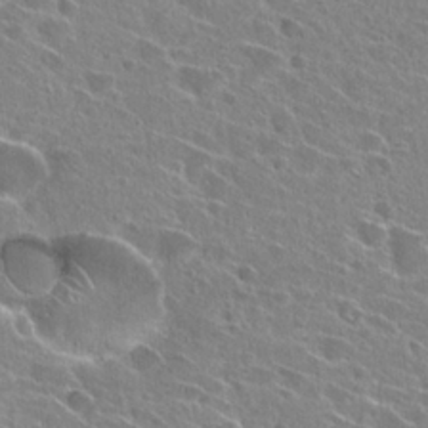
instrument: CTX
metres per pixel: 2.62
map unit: Hto
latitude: 25.2537
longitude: -43.4993
